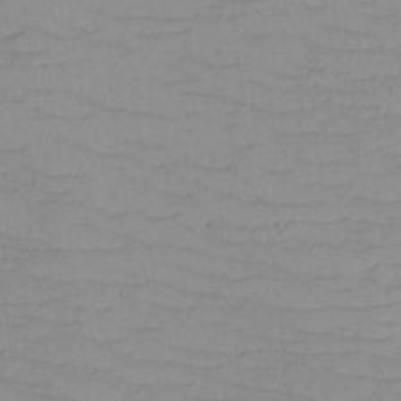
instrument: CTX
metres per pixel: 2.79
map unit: eHh
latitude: -5.2187
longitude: -81.2537
